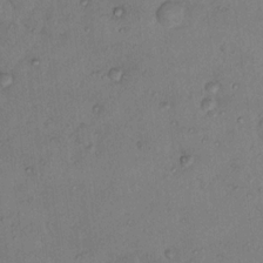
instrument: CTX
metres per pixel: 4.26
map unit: Nhu
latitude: 12.3278
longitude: -27.4804
